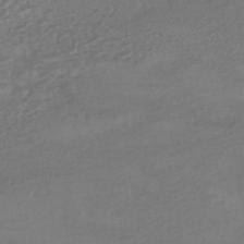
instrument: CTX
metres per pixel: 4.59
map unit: HNhu
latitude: -45.7100
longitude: 93.9367
